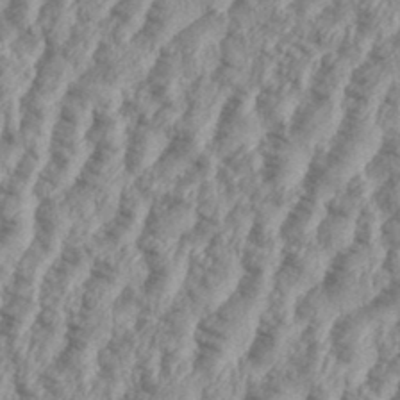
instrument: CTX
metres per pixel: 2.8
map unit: eHh
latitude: 35.9906
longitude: -137.4049
